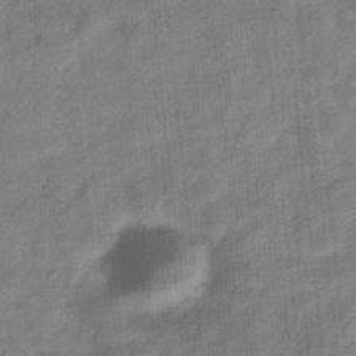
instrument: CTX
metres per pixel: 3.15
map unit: eHb
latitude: -34.1795
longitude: 79.5777
